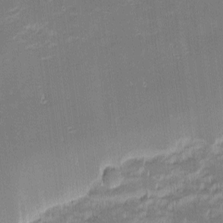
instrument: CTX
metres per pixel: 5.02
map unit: eHh
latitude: -2.2361
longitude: -82.2144
